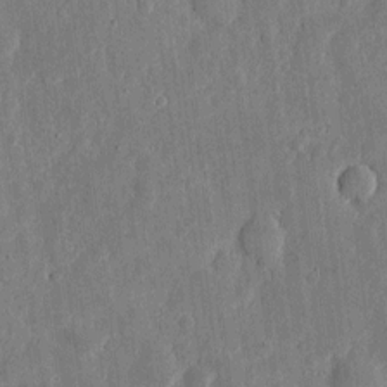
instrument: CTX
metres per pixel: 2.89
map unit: eHh
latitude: 5.2915
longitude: -71.8772
